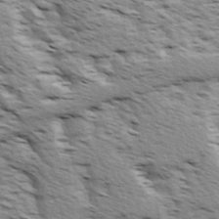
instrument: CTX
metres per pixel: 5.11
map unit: Ave
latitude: 14.6869
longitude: -103.8772
